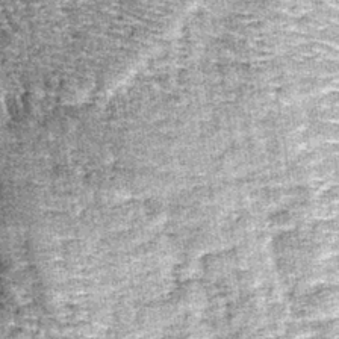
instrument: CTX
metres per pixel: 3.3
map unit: lHb
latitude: -38.7274
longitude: 67.0865
